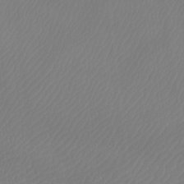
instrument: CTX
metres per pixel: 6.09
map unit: Htu
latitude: -13.1053
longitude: -70.4790
